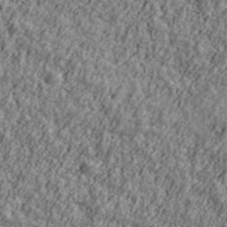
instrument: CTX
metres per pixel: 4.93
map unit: Ave
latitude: 42.3845
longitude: -111.6505
